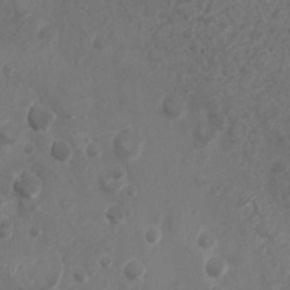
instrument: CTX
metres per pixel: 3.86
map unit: Nhu
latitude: 5.7072
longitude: -18.5356
